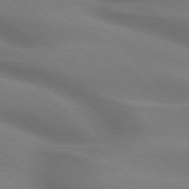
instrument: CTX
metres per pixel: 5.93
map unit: lApd
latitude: 75.7261
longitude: -61.7260
